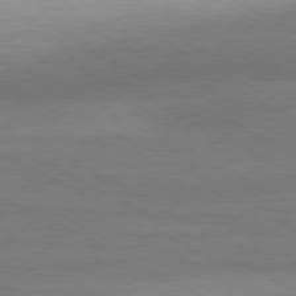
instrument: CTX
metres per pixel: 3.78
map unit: Ap
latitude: -80.6708
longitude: -86.1200
